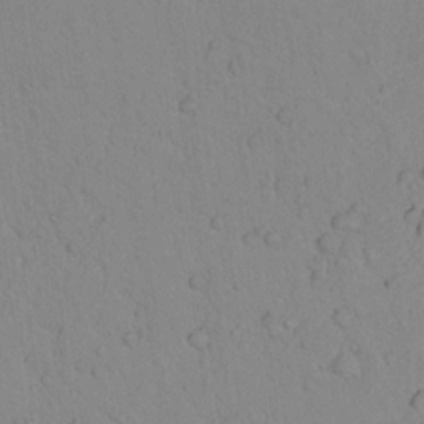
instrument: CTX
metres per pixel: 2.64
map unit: lAvf
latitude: 8.7057
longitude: 169.0297
